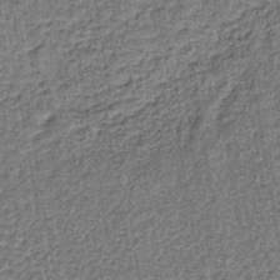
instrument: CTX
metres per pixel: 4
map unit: lHb
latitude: -40.2550
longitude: 63.7099
